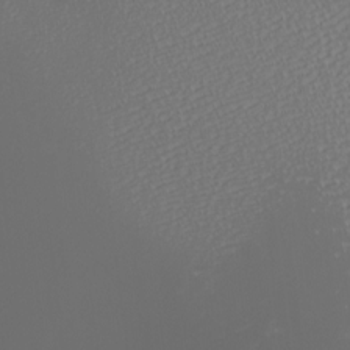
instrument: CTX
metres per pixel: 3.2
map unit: Nhu
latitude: -7.8233
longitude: -91.2915
